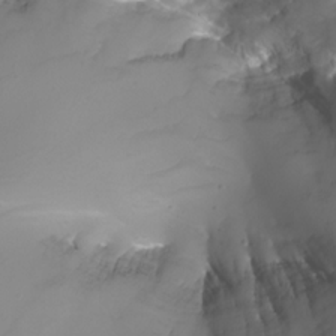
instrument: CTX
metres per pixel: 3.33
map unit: Nhu
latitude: -8.1228
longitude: -92.9891
